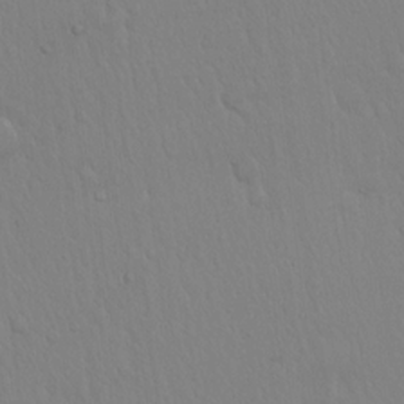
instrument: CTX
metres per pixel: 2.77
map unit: Hto
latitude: 17.4237
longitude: -58.5546
